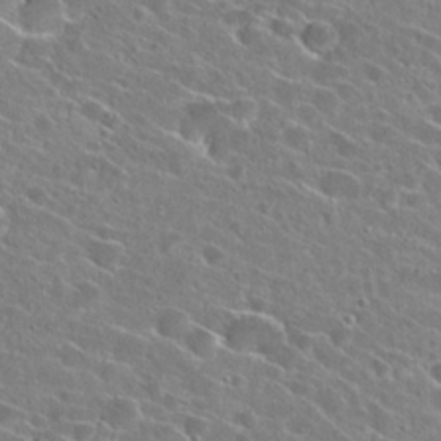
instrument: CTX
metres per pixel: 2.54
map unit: Hto
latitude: 25.0269
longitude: -43.5749
